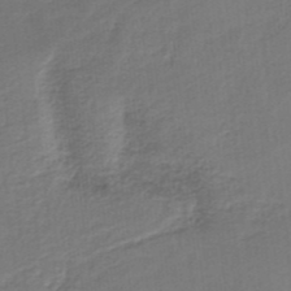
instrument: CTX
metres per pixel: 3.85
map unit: HNb
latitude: -35.4076
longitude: 59.8611
